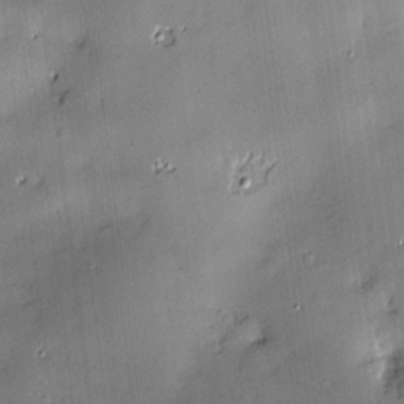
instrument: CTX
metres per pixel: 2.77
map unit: Hve
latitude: -9.9367
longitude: 175.6343
